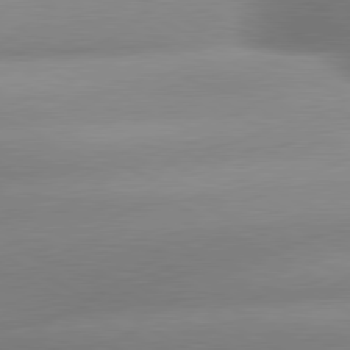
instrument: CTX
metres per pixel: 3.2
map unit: lApd
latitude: 80.2711
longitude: -159.1970
